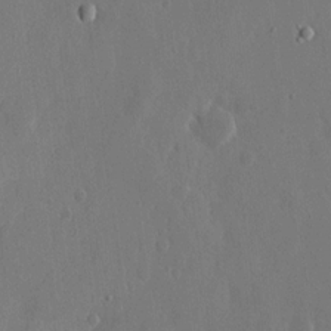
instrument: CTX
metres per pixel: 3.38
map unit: eHh
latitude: 15.0459
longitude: -69.9528
